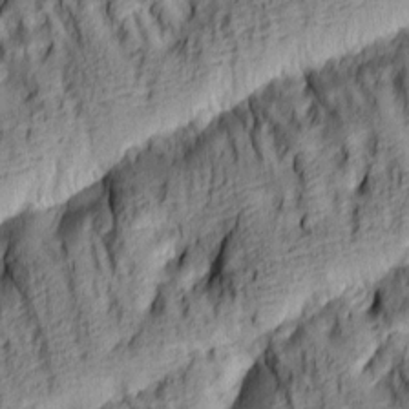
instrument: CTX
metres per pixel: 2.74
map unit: lAa
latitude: 5.2348
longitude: -115.9339
